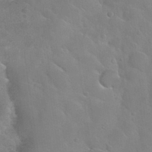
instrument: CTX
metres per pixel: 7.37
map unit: Nhu
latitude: 31.3293
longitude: -53.8772
